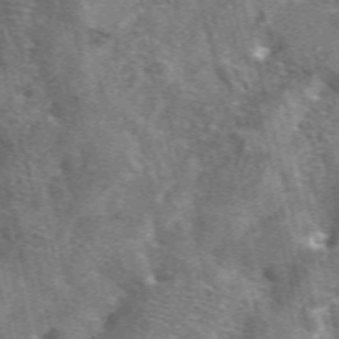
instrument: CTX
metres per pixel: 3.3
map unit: eAb
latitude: 44.5923
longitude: 111.2565
